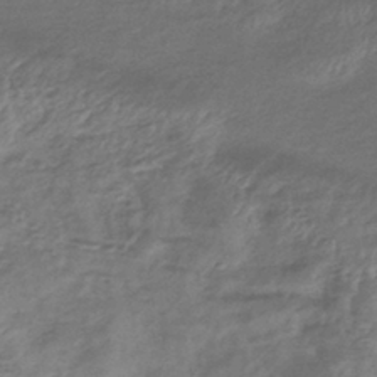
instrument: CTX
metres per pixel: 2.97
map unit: lHb
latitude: -39.2943
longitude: 75.3510
